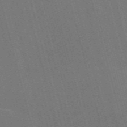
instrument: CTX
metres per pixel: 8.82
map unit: Nve
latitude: -58.5762
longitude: 62.6896
